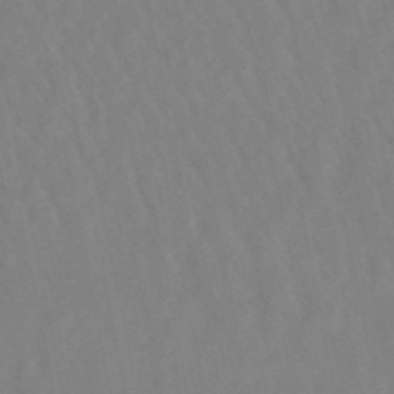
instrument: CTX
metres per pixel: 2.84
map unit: lHb
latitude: -49.6722
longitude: 70.8408
